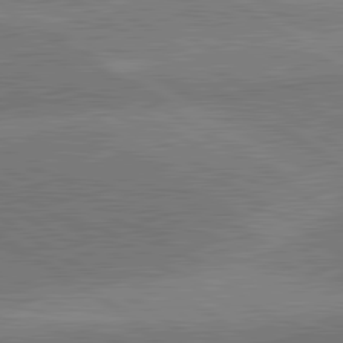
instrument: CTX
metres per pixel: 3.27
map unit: lApd
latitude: 81.4426
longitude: 140.3495
